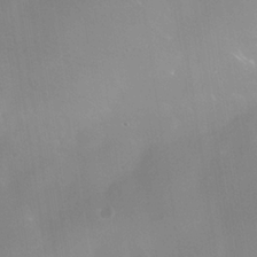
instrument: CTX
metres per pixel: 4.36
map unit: Nhe
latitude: -36.5007
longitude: -118.2900
